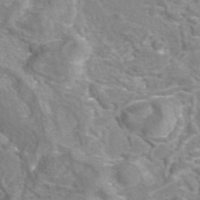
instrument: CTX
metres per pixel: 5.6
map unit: eAb
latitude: 44.6112
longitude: 106.9731
